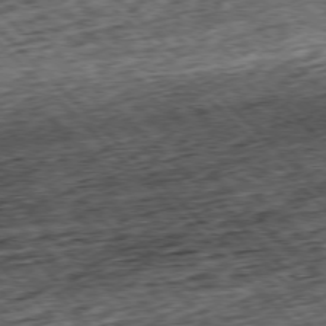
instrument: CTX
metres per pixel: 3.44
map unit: Hpe
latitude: -77.5021
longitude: 13.5021
